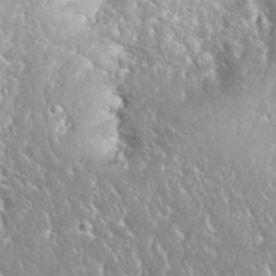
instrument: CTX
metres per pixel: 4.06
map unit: eHh
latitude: 34.3656
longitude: -64.3845
